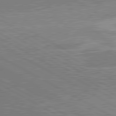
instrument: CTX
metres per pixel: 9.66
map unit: lApd
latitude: 80.8380
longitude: 142.6518
